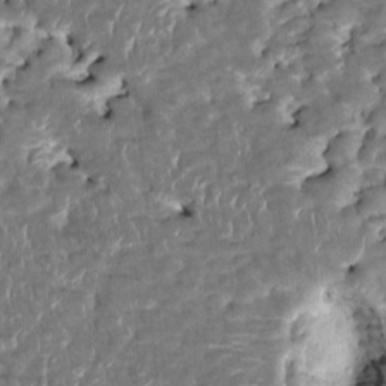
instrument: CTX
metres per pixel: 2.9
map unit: HNhu
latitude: 3.7449
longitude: -7.8394
